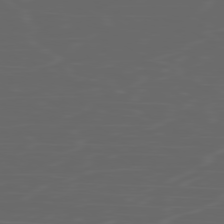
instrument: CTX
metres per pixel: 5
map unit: Ap
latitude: -80.0850
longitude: -71.7261
